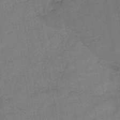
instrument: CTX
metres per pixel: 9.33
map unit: HNb
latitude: -45.2943
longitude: -37.6883
